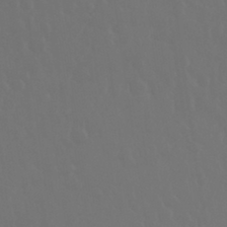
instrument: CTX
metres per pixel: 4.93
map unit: eHh
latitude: 33.6505
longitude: -58.7246
